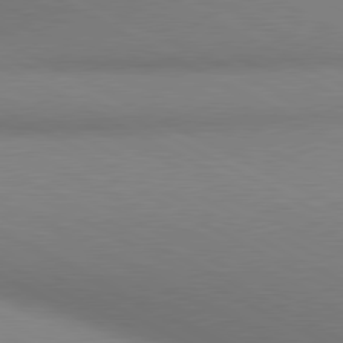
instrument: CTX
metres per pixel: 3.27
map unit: lApd
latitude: 80.6490
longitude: 134.6518
